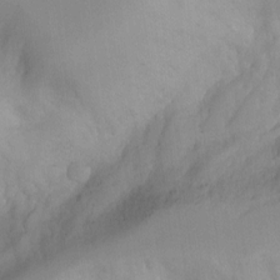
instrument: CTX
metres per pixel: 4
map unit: Aa
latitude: -13.1998
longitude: -59.4049
